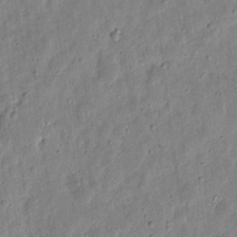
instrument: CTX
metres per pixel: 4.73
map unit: eHh
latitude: 10.0633
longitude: -73.2726
